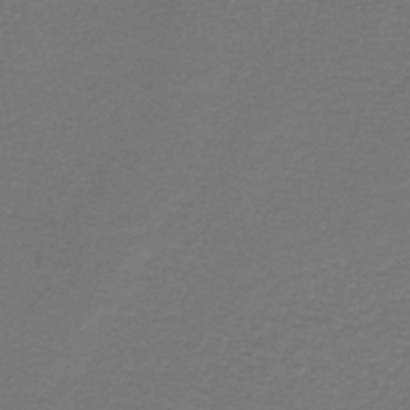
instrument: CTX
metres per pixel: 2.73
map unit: lHb
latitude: -45.9556
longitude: 71.8422
